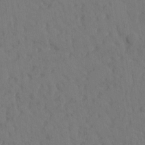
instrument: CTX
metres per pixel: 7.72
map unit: eHh
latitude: -1.2187
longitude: 17.6911
